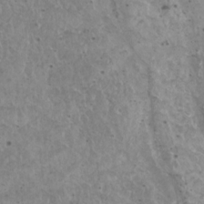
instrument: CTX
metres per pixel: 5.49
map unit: HNhu
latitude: 2.8002
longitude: 5.5777
